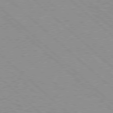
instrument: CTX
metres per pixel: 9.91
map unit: Hpe
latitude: 77.5938
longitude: -154.0633
